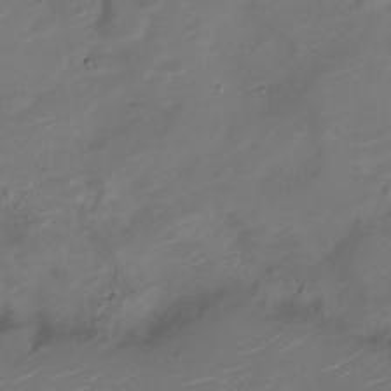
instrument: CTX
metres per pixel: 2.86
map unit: Nve
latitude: -20.6896
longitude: 104.9352
